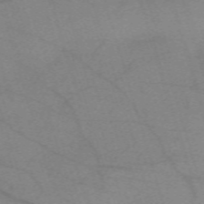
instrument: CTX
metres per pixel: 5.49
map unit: eHh
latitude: -61.9367
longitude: 54.5385
